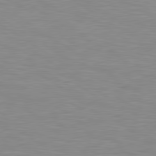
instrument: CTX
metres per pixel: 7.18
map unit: Hpe
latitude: 79.5182
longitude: -127.8583
